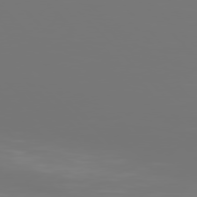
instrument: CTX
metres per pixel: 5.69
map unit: Hpe
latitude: 76.9324
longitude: -136.4223
